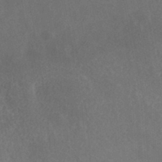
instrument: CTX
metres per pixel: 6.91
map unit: HNhu
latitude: -39.7667
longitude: 97.5399
